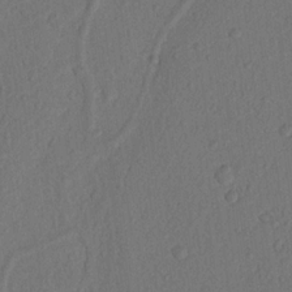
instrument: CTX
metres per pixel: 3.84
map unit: Nhu
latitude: 19.1781
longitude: -76.8758
